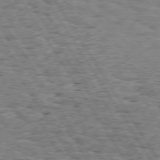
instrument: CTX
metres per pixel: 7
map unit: Hpe
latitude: 74.0822
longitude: -133.4426
